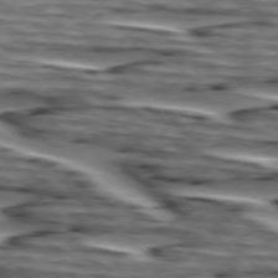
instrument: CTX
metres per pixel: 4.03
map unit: lApd
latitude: 75.1214
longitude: -72.8947
